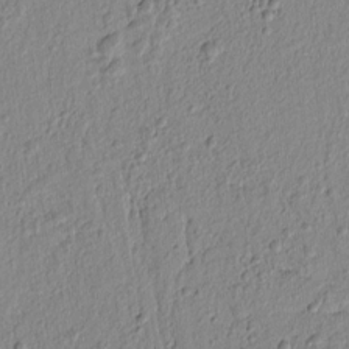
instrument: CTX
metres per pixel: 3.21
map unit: lAvf
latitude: 6.8947
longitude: 165.4644
